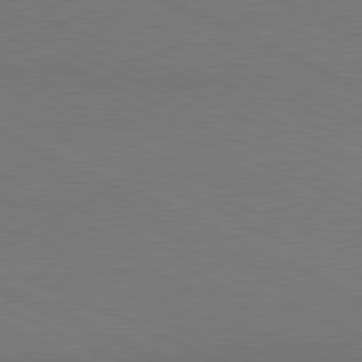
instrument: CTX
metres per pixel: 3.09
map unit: lApd
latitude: 81.0080
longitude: 148.0850
